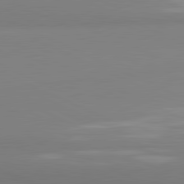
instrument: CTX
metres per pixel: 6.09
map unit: lApd
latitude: 81.7072
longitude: 179.1620
